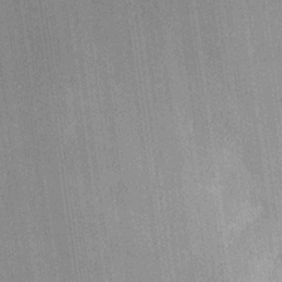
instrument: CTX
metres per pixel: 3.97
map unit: Hve
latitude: 27.3860
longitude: 144.5385
